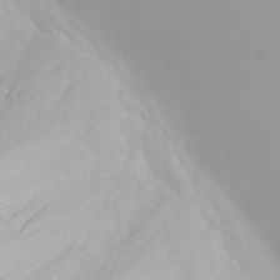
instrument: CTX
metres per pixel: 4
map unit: Nhu
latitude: -0.2929
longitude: -75.4238
